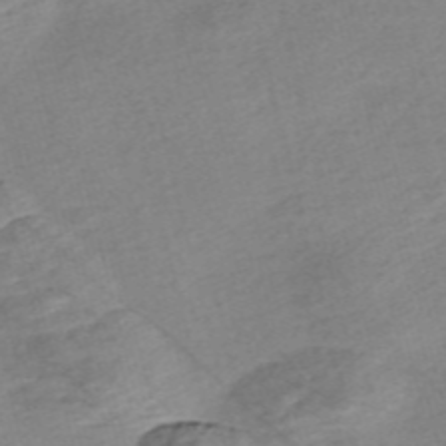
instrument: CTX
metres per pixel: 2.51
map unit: Nve
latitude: -56.7463
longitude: 53.8044
